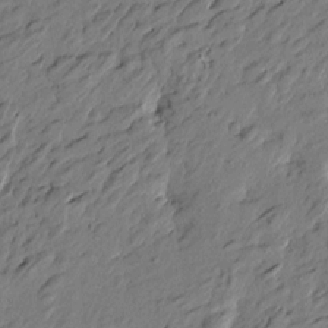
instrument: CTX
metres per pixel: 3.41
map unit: Htu
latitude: -2.3684
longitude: -179.2915
